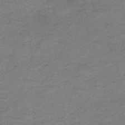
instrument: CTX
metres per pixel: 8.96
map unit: HNb
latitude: -47.8611
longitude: -38.6868
